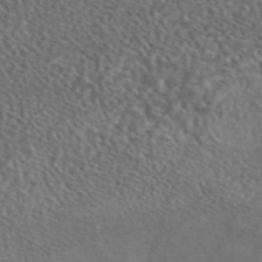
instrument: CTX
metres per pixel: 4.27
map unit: eAb
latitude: 45.4804
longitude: 113.4455
